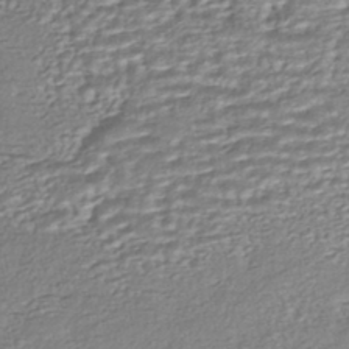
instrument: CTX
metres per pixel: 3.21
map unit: HNhu
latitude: -44.2928
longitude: 104.7652
